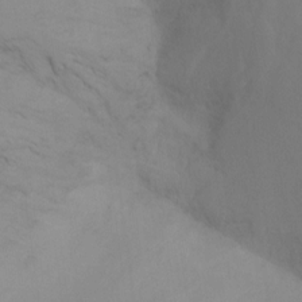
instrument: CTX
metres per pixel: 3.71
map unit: Ht
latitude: -15.5210
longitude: -42.6113
